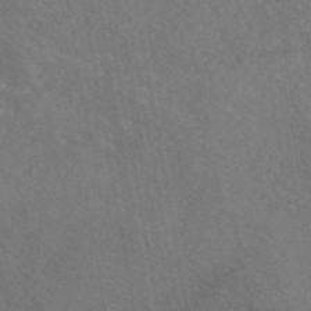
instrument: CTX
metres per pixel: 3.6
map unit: eAb
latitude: 45.8205
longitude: 109.0486
